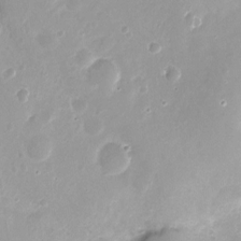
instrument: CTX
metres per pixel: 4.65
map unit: Nhu
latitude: -12.3495
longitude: -38.7624
